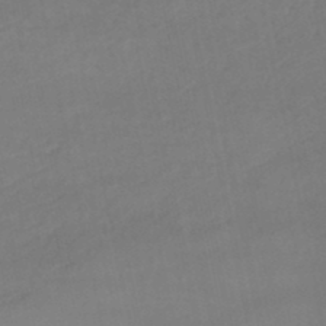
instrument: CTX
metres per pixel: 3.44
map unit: lHb
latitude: -46.0661
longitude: 66.8597
